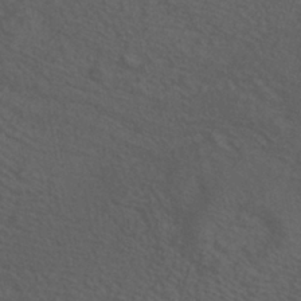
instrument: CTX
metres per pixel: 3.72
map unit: HNhu
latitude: -41.1809
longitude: 101.5399
